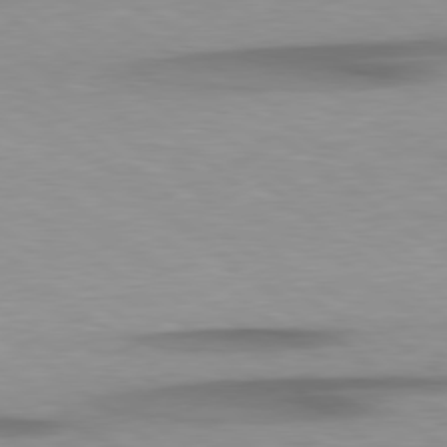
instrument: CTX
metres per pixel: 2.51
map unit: Hpe
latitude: 78.8758
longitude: -133.4049
